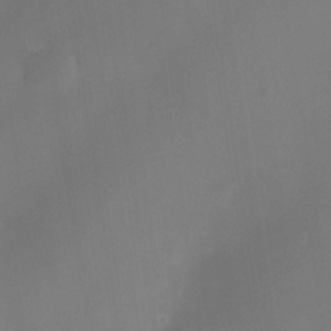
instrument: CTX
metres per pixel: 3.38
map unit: Nhe
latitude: -35.0864
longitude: -118.2711
